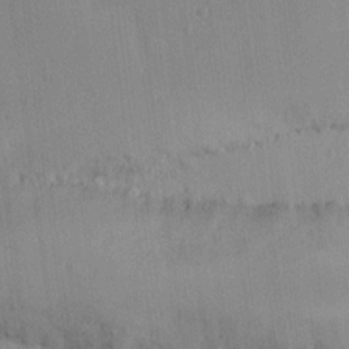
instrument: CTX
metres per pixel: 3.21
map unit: lHvf
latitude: 14.9514
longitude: 179.5588
